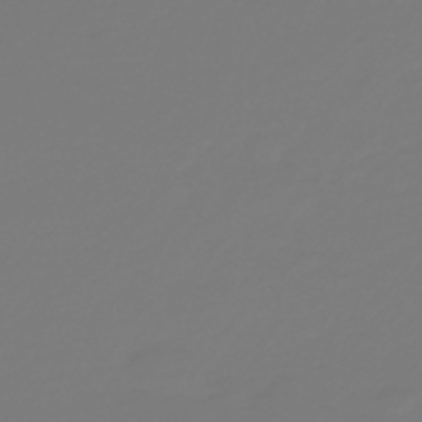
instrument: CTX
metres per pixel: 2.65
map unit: HNb
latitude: -46.6140
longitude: 55.3888
